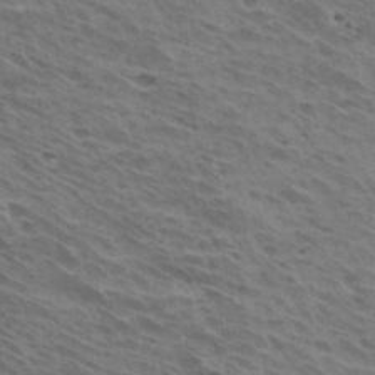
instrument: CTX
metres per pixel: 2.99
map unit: Hto
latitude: 31.9528
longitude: -41.0836
